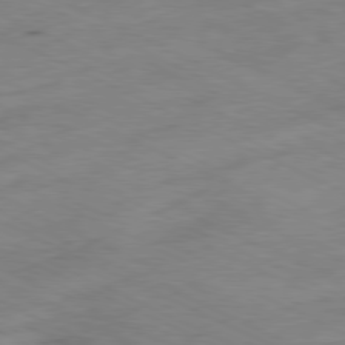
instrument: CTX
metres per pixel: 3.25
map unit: Ap
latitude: -80.1984
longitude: -67.9528
